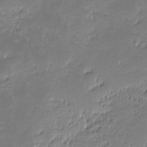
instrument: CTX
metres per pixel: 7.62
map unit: eHh
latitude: -1.9367
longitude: -85.9528
